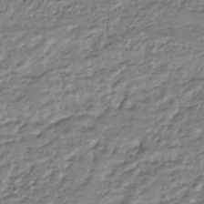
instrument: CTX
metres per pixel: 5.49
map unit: HNhu
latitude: -44.4818
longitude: 97.6344
